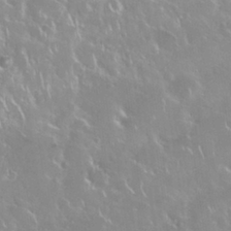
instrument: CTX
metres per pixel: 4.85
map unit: Nhu
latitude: 28.5168
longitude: -61.2726
